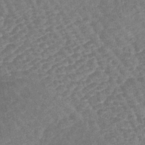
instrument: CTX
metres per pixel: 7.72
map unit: lHb
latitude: -44.0283
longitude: 80.6897
